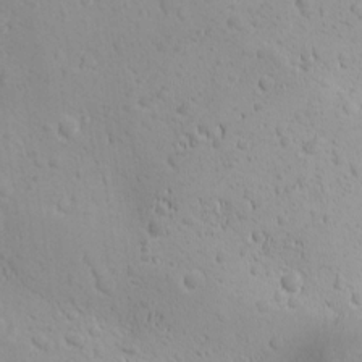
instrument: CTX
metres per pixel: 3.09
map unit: Ave
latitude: -10.3306
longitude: -121.1781
